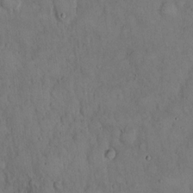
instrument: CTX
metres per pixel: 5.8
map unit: Hto
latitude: 15.1404
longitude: -60.4034
